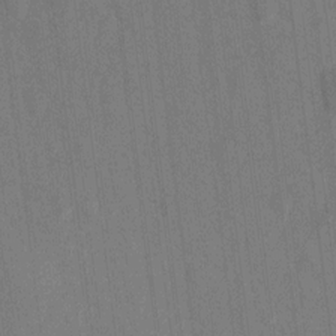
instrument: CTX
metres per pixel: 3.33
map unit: Hto
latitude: -10.1417
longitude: -36.1767
